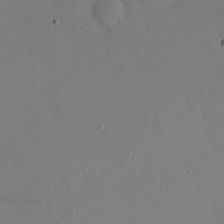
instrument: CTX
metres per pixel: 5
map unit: Hve
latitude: 13.4427
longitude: -90.9325
